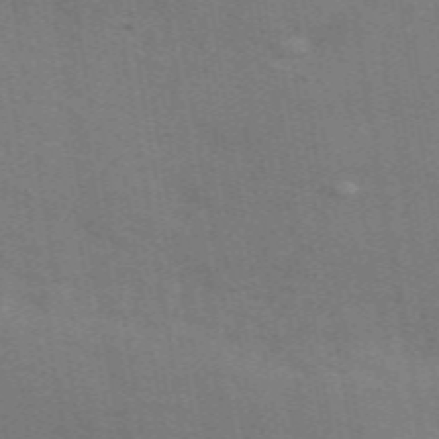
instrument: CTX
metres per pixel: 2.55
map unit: ANa
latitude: 50.4979
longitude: -81.1592
